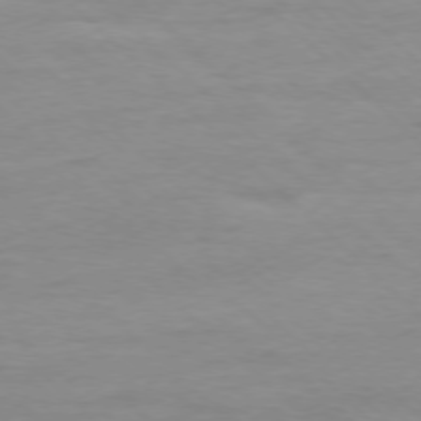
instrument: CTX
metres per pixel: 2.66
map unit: Ap
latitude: -77.8611
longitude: -81.9528
